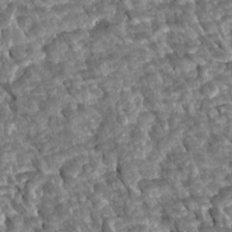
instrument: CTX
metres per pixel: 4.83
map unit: Htu
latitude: 2.3656
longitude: 142.5006
